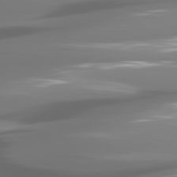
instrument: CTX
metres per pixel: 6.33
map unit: lApd
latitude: 81.2537
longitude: -140.0633
